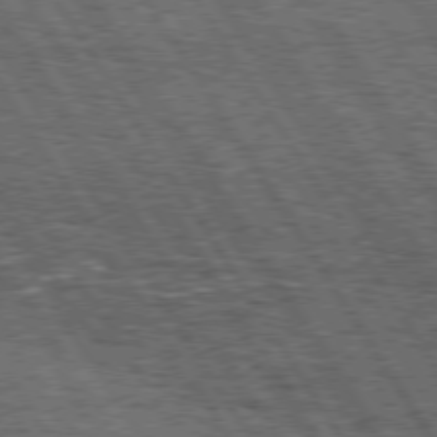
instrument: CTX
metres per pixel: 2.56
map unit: Hpe
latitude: 75.3104
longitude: -154.9892
